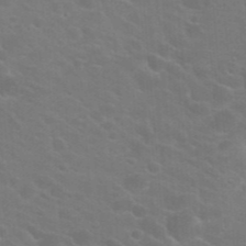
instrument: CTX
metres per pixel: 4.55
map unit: Hto
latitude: 23.0458
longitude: -36.7435
